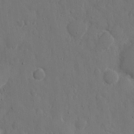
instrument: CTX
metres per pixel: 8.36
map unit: eHh
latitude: 7.7639
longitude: -68.5168
